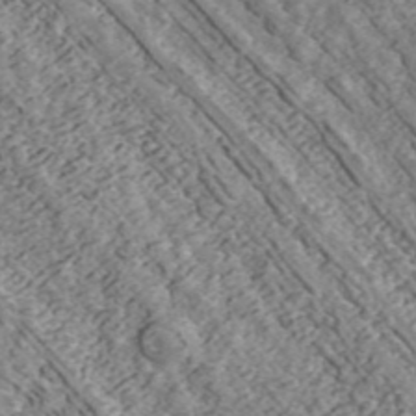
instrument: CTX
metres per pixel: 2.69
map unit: ANa
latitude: 43.2915
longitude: 29.4454
